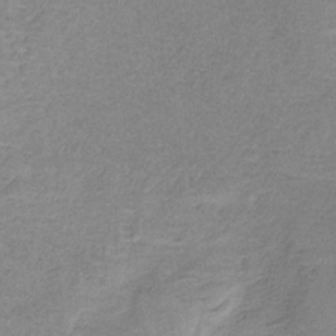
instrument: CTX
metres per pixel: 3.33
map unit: HNb
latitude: -34.6707
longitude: 59.0297
